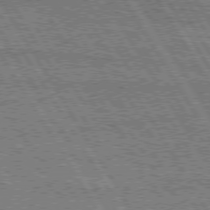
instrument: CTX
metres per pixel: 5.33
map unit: Hpe
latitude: 75.2537
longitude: -154.4790
